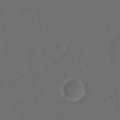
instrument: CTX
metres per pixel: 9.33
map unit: eHh
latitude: 19.2726
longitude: -65.2537
